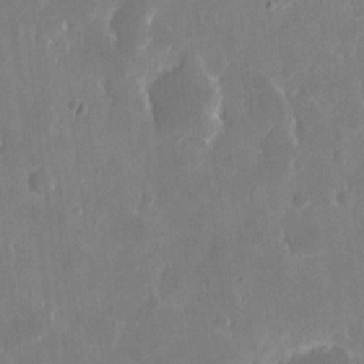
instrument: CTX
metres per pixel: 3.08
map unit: eHh
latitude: 9.6316
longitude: -69.0270
